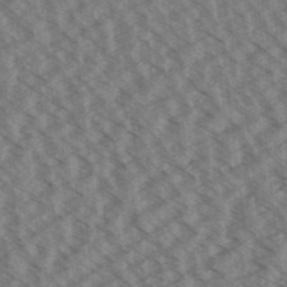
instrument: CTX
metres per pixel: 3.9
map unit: Aa
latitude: 32.6679
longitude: -138.9514
